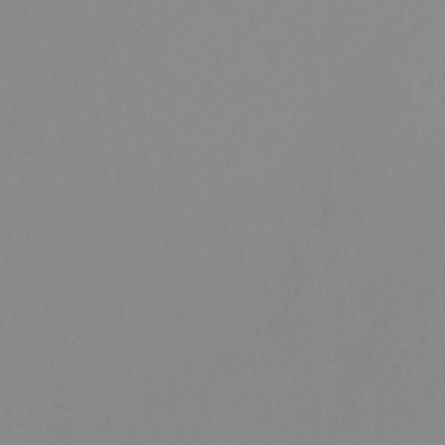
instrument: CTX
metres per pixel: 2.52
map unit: Htu
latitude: -14.7086
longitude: -47.7450
